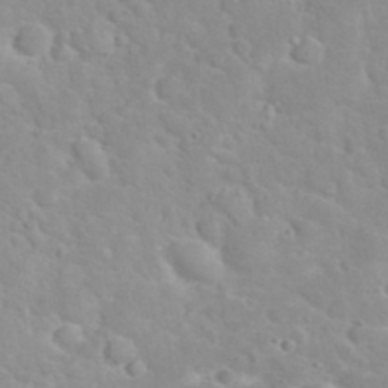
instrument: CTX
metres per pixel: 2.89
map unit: eHh
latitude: 32.2145
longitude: -60.9891
